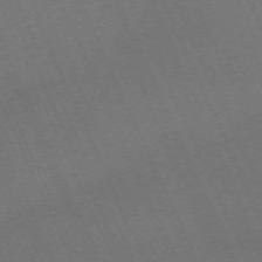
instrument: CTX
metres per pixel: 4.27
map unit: Nhu
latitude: -68.0850
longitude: 39.4455
